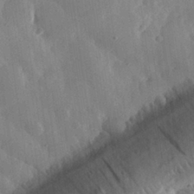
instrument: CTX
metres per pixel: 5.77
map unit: eHh
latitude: 30.1767
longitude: -79.3671
